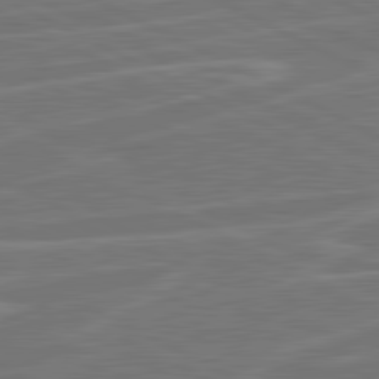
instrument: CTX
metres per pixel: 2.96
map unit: lApd
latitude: 81.3293
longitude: 121.5588
